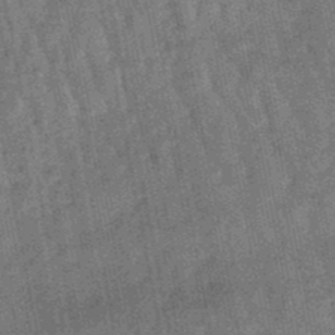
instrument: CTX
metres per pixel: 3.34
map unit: lHb
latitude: -47.7477
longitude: 77.8800
